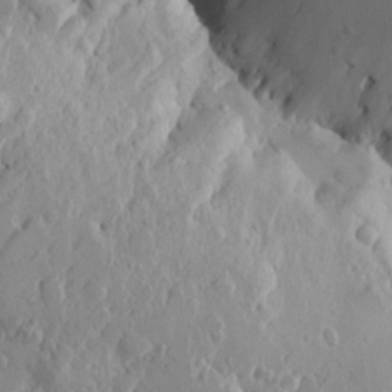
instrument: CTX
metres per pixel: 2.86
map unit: Htu
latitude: -0.4629
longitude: -177.3859
